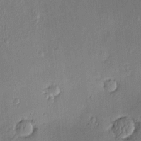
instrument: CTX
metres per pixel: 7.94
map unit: Hve
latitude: -9.4643
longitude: 175.2564
